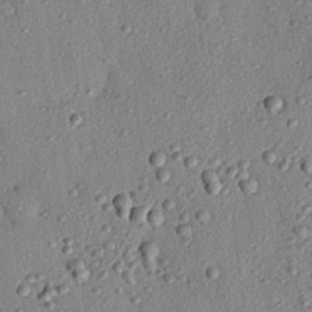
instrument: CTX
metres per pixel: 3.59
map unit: eHh
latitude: 24.6112
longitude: -78.5357
